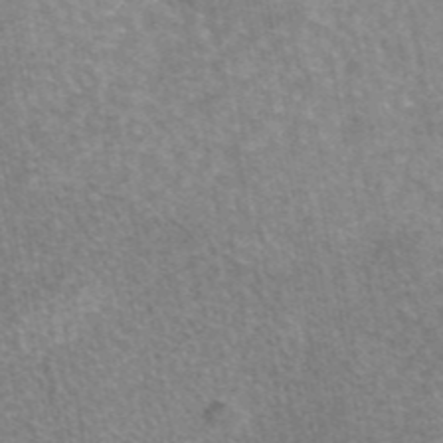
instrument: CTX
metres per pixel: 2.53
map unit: eAb
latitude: 45.6505
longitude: 105.9556
